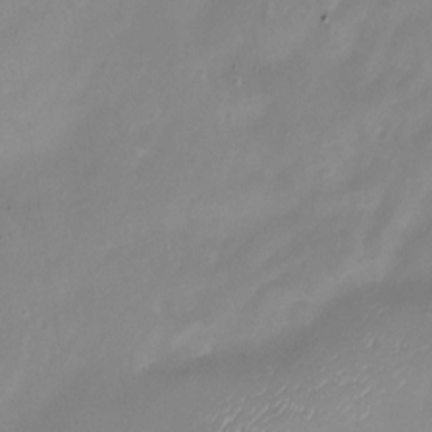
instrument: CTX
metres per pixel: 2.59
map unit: Nhu
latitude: -12.3117
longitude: -50.4412
